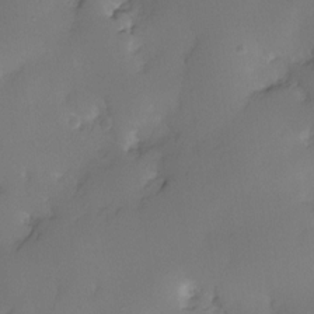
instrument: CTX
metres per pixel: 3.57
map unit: eHh
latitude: -23.4077
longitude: 14.9353
